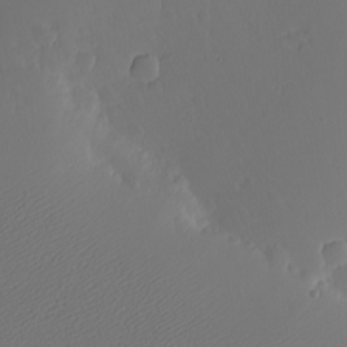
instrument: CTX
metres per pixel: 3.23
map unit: eHh
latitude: -7.7666
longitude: -69.8205
